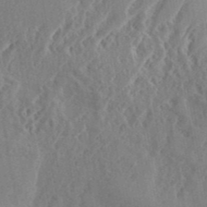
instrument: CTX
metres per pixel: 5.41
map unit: eHh
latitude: 34.4412
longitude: -133.7261
